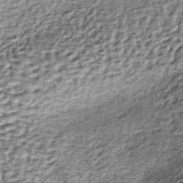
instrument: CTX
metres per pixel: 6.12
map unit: lHb
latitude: -37.5021
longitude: 65.1054
